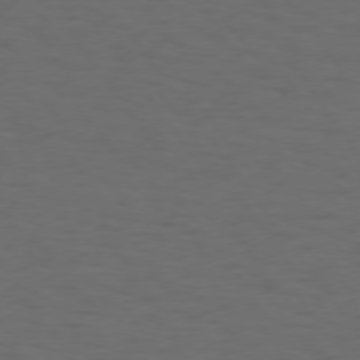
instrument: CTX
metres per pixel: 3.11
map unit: Hpe
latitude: 74.2523
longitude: -131.0837
